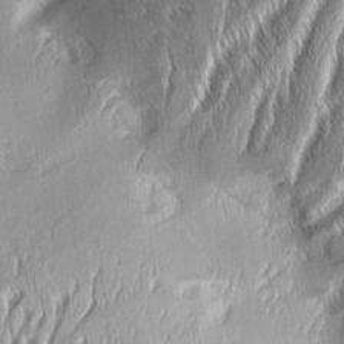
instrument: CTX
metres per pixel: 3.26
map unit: Aa
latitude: 8.2334
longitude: -131.4994
